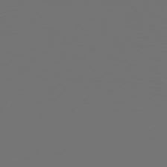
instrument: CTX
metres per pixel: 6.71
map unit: Hpe
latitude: 75.8017
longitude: -129.9150
